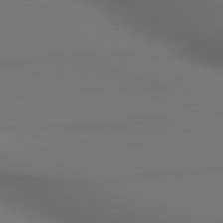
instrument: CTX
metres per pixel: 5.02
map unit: lApd
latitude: 79.9906
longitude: -174.0444
